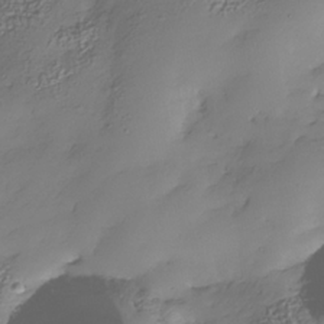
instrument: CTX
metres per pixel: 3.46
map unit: Nhe
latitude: -35.1242
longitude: -143.9717
